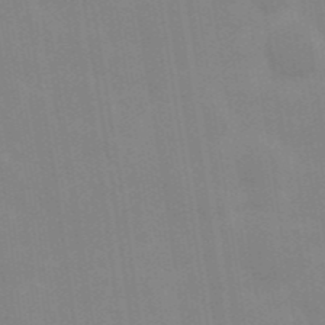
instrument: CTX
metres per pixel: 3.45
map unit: Hve
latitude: 30.8569
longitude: 150.0283
